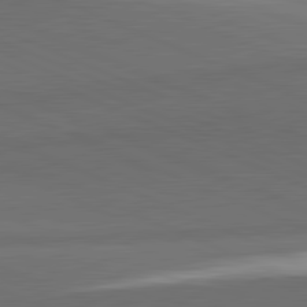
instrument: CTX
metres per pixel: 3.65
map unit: lApd
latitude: 81.8394
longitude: 138.3684
